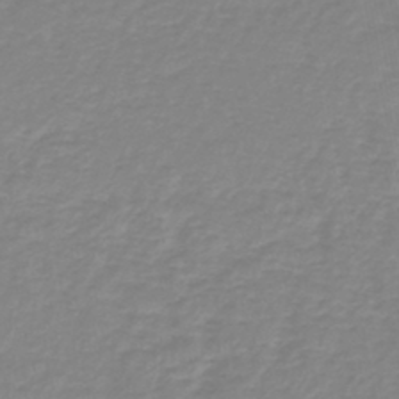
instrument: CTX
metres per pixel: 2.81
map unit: lHb
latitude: -41.6344
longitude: 63.3887
